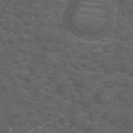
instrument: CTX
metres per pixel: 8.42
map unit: eHh
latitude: 0.7624
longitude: -56.5356
